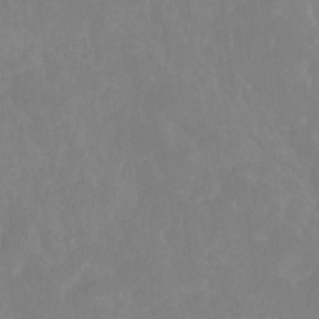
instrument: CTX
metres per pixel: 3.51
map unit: Hto
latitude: -8.0283
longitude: -50.9513
